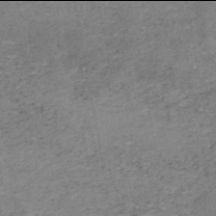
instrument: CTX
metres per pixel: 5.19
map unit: HNb
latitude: -46.0094
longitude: -44.8002
